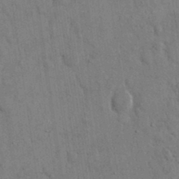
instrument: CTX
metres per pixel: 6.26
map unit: eHh
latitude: 15.2915
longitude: -68.6113
